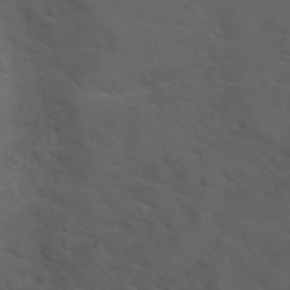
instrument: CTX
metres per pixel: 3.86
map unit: Nhu
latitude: 29.3670
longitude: -50.5167
